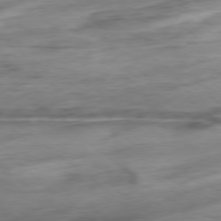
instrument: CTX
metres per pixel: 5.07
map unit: Hpe
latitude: -78.8786
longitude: -17.8583
